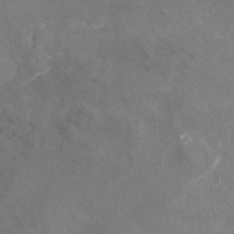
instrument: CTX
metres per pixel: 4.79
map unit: Nhu
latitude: -25.1620
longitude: -56.9702
